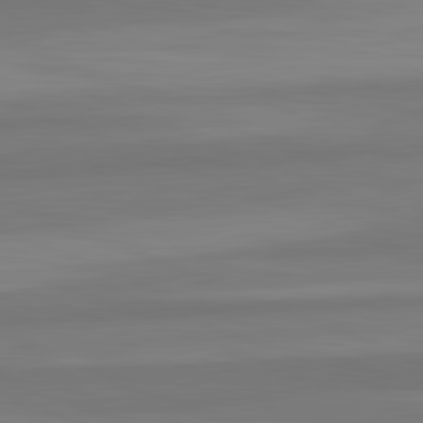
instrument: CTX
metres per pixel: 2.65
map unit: lApd
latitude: 82.3845
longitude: 177.6722
